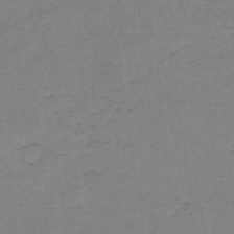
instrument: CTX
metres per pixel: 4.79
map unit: lHb
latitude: -40.4440
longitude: 66.9353
